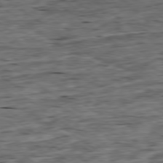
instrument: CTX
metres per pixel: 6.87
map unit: Ap
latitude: -79.3131
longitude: -89.9339
